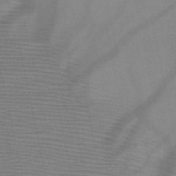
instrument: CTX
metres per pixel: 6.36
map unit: HNb
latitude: -46.5196
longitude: -41.4048
